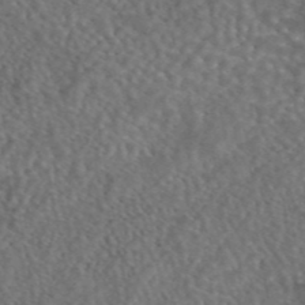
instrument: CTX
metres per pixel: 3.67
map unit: eAb
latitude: 43.8394
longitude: 108.6141
